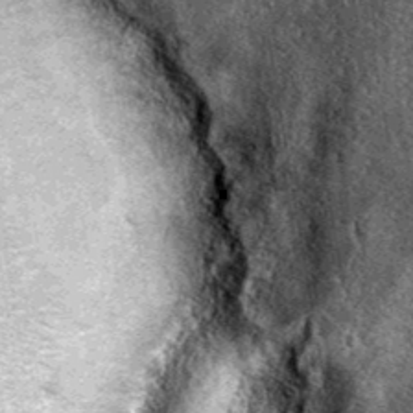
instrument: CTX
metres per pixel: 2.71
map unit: eAb
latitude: 38.8191
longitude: 106.5951
